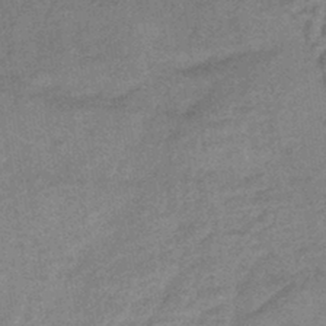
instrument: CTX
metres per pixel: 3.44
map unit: HNhu
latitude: -42.5006
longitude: 90.3873
